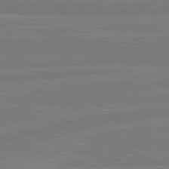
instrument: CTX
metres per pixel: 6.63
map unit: lApd
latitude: 81.9150
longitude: -175.4238
